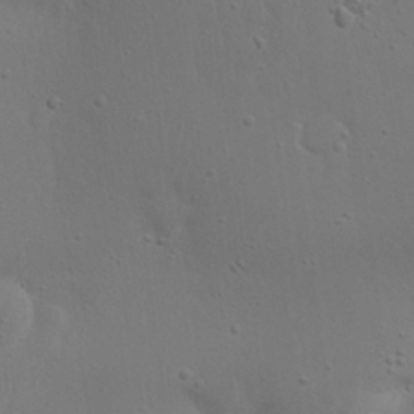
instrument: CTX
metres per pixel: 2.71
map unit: eHh
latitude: 22.8947
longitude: -69.4616
